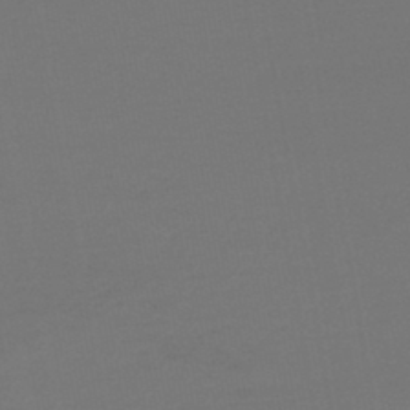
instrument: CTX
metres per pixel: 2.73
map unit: lHb
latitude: -45.6155
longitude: 68.3117
